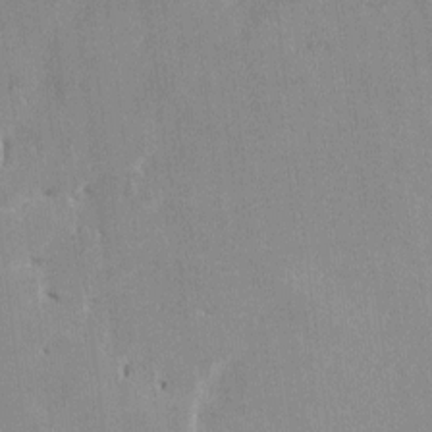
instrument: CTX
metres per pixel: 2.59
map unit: HNhu
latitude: 0.9513
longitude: -5.1970
